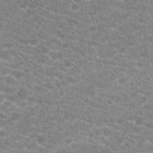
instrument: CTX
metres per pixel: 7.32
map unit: Hto
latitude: 20.1767
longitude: -38.9325
